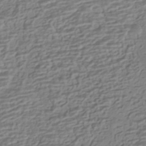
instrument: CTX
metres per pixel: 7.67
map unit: HNhu
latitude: -42.9541
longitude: 101.0108
